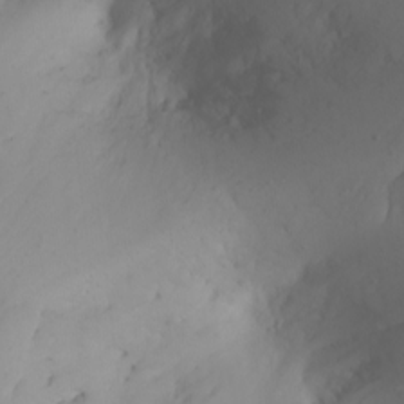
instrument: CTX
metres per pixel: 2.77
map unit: Nhu
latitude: -6.8975
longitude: -66.1011
